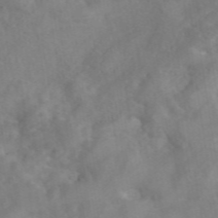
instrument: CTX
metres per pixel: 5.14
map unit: eAb
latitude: 46.2901
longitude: 127.0675
